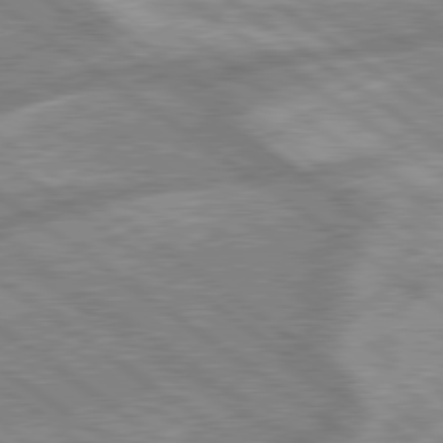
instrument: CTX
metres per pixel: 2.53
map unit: lApd
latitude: 79.1403
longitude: -169.3104
